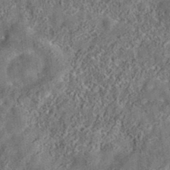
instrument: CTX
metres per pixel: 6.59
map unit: eAb
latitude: 35.8205
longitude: 115.7100
